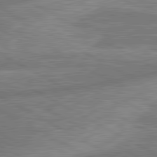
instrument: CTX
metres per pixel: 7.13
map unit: lApd
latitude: 80.7624
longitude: -166.1766
